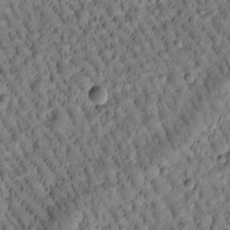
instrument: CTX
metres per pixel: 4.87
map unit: Htu
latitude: -2.6707
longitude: 171.5588
